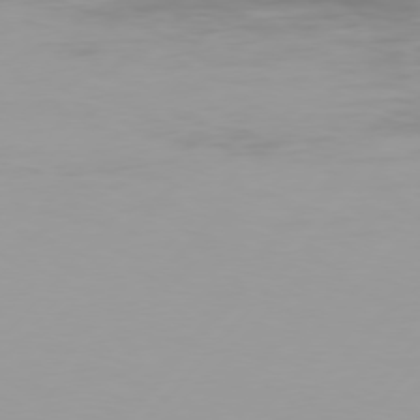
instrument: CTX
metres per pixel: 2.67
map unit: Hpe
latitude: 75.8017
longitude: -128.3278
